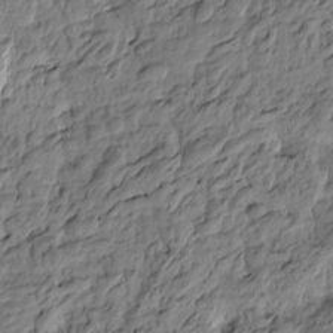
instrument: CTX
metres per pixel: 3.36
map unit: Htu
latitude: -4.3495
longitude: 178.9919
